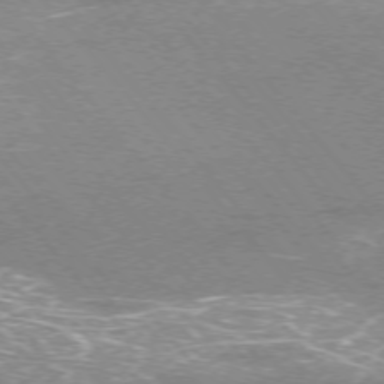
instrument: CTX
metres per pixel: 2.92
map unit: Ap
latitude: -75.7100
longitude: -74.2145
